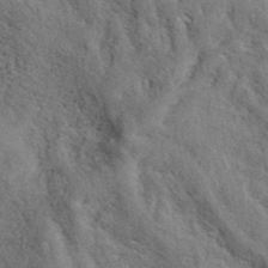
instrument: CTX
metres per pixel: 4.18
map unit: eAb
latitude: 39.6316
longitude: 113.5210
